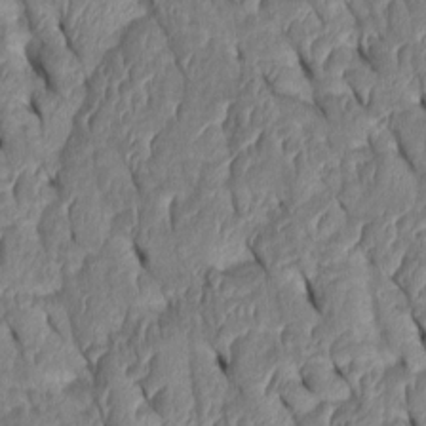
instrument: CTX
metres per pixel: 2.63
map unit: Htu
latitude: 1.4048
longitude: 148.6330
